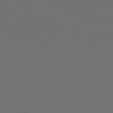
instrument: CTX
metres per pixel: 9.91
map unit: Hpe
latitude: 77.1214
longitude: -139.4615
